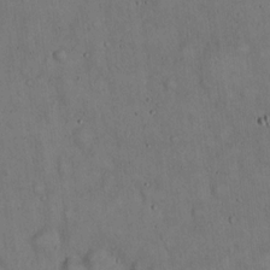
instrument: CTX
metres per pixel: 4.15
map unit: Hto
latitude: 15.1593
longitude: -60.2900
